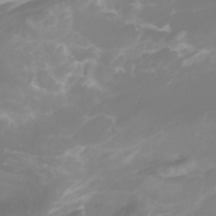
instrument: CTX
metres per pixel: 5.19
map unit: Nhu
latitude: -14.1984
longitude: -58.9325
